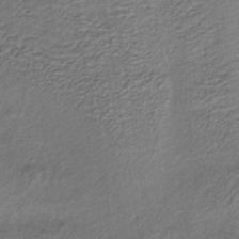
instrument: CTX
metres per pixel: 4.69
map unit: lHb
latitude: -34.9731
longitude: 65.5399
